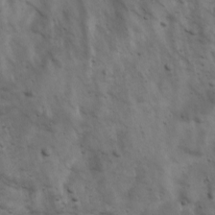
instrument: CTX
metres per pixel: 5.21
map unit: Ave
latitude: 17.1214
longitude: -133.2348
